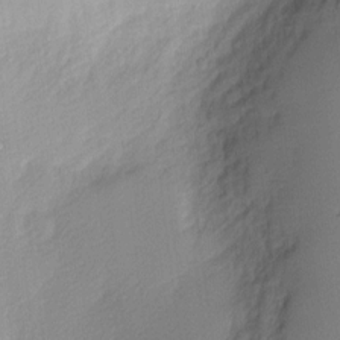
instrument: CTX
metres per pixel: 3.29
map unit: Nhu
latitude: 1.5182
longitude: -75.6694
